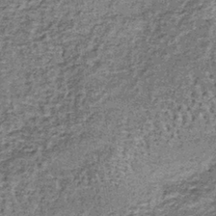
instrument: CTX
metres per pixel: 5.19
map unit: lHb
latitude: -38.7841
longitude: 64.0850
